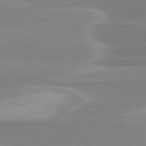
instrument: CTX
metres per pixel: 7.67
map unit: lApd
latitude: 79.9906
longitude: -115.2725
